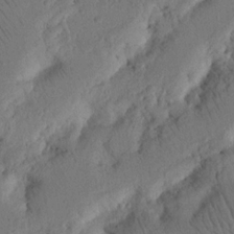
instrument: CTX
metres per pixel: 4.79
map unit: Nhu
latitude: 16.3089
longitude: -75.2348
